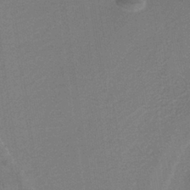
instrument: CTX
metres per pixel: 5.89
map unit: lHb
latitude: -37.5777
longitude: 56.9730
